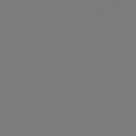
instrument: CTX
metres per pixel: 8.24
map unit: Hpe
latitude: 78.5546
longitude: 174.0849
